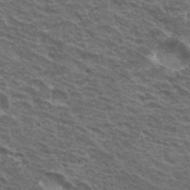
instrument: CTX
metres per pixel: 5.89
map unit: Hto
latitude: 33.6505
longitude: -41.1781
